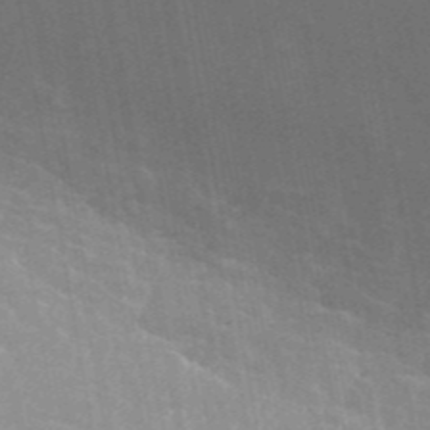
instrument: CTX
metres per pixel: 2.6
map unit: ANa
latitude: 43.8017
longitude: 29.7856
